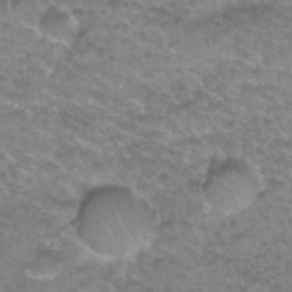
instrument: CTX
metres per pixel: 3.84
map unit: Nhu
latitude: 27.1403
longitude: -53.4993
